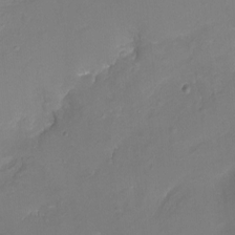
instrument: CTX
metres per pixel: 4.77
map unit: Nhu
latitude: -18.1228
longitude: -46.3090
